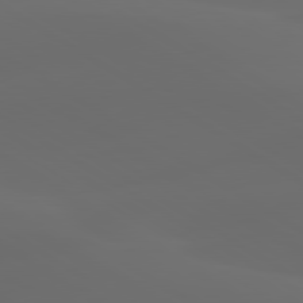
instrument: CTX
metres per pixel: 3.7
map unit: lApd
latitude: 80.1389
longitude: -91.4804
